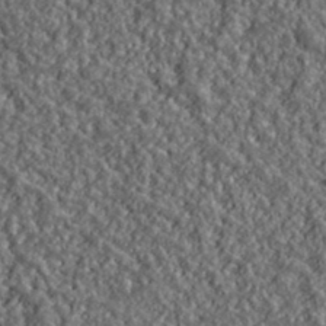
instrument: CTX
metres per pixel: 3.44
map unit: lHvf
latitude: 39.7450
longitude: -88.4034
